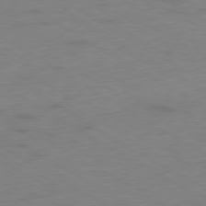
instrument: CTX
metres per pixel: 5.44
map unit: Ap
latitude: -77.0109
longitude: -75.7261
